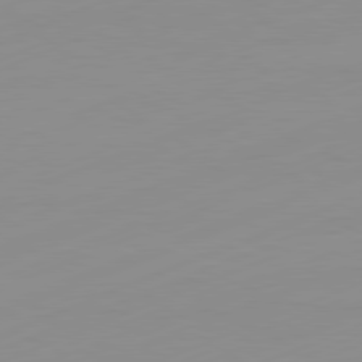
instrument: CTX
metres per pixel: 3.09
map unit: Ap
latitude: -81.7856
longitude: -86.7435
